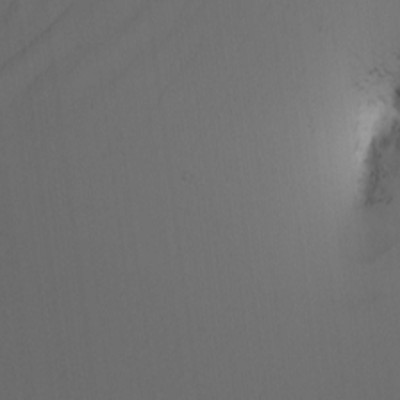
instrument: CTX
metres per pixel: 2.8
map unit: Nhu
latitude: -5.1053
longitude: -93.7449
